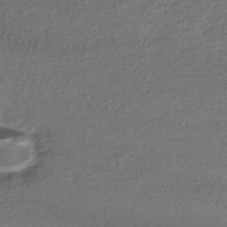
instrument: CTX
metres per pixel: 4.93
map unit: HNhu
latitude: -42.3117
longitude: 96.6897
